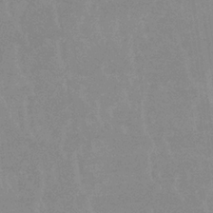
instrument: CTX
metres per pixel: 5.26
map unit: lHb
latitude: -34.1039
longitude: 70.0472
